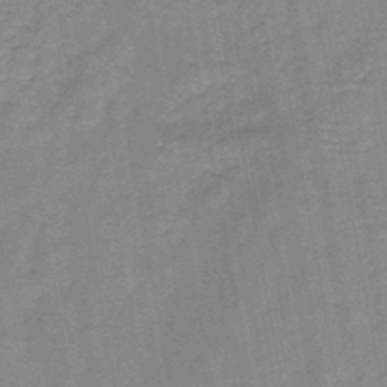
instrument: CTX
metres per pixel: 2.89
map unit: HNb
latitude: -46.0661
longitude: -37.3860
